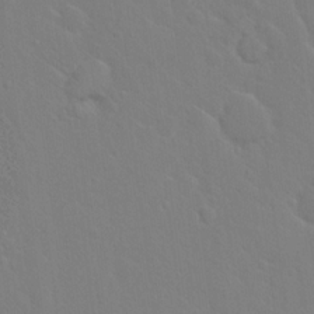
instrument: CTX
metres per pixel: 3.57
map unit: Hto
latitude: 17.7261
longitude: -39.8016
